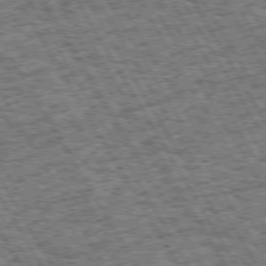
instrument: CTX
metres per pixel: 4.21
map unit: Hpe
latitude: 73.4994
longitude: -125.7071
